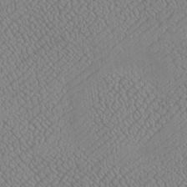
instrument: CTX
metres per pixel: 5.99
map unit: Htu
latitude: -7.1053
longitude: 156.3117
